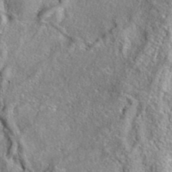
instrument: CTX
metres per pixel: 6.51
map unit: eAb
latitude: 35.6694
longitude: 111.8989
